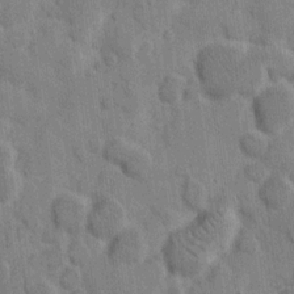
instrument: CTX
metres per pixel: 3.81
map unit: eHh
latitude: 9.0836
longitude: -66.0633
